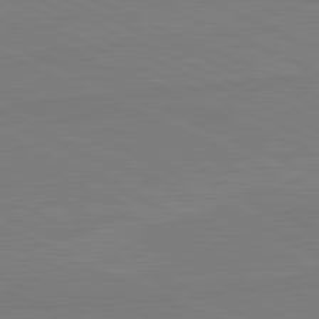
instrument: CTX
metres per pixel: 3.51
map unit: lApd
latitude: 81.9528
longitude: 167.1242
